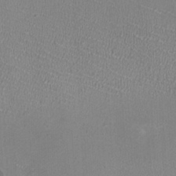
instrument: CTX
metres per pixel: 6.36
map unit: HNhu
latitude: -1.6533
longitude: -1.4993
